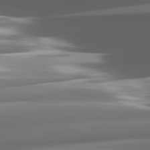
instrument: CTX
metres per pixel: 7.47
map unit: lApd
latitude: 82.0822
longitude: -148.4601
